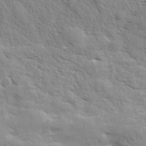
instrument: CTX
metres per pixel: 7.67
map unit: eHh
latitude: 36.5924
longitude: -139.3482
